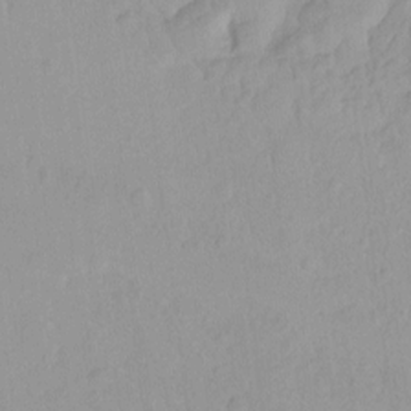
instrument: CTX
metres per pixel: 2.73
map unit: Hto
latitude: -8.5952
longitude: -42.4979
